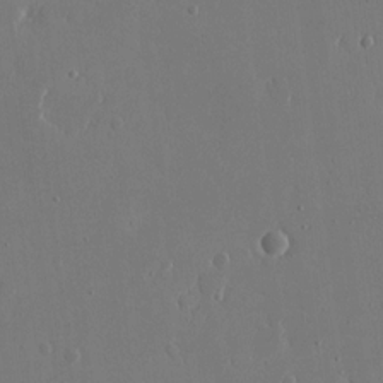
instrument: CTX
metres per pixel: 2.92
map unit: eHh
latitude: 15.3104
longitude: -69.7261
